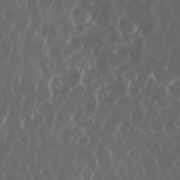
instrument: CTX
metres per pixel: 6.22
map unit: Nhu
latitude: 30.0255
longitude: -59.8961
